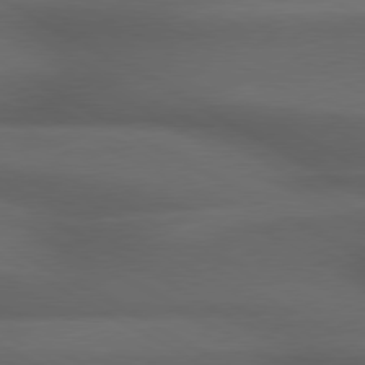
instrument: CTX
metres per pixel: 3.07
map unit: lApd
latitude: 79.1970
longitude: -118.5923
